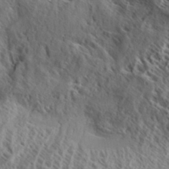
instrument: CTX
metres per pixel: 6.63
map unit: Aa
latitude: 33.3860
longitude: -138.3467
